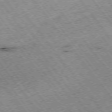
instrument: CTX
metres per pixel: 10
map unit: Hpe
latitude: -75.2376
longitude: -18.7435
